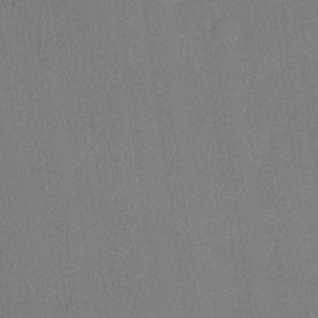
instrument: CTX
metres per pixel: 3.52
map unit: lHvf
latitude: 21.3860
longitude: 140.8975
